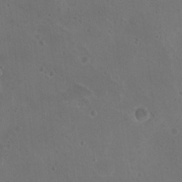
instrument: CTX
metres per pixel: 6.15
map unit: Nhu
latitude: 17.6127
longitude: -30.7436
